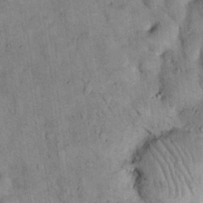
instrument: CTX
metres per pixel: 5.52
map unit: eHh
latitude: 19.1592
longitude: -61.8016
